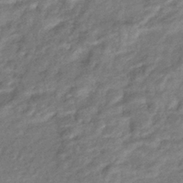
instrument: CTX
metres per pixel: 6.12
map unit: eHb
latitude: -38.0850
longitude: 80.4440
